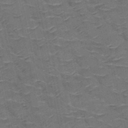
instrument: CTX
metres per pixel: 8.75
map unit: HNb
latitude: -50.5385
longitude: -47.5371
